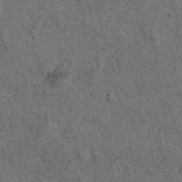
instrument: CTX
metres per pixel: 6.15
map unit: ANa
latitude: 39.4426
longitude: 22.5952
